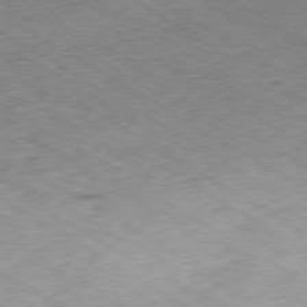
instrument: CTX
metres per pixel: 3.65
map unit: Hpe
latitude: -80.2173
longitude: 22.5196
